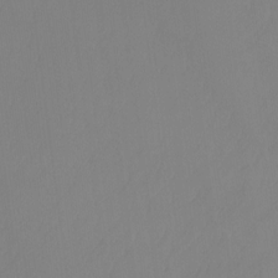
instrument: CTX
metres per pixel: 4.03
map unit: Ht
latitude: -14.5763
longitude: -50.0255
